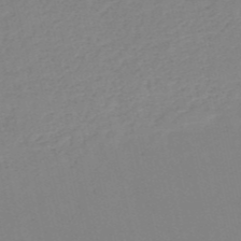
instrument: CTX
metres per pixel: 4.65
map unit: HNb
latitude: -53.3509
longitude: -39.1781
